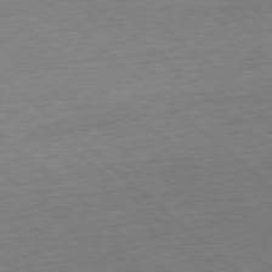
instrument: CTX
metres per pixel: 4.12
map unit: Hpe
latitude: -78.0661
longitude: 14.3307
